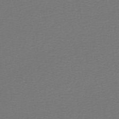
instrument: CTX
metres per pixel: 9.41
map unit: lHb
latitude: -42.8596
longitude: 71.2943
